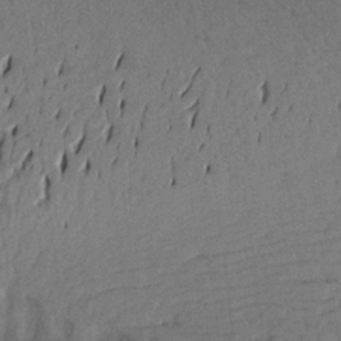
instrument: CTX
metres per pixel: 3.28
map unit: Aa
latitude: 17.6505
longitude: -144.2522
